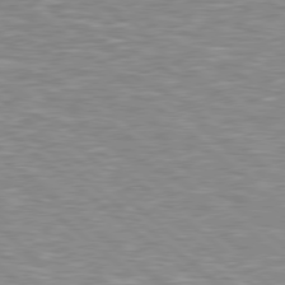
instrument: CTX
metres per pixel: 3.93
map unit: Hpe
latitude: 78.2334
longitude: 179.5021
